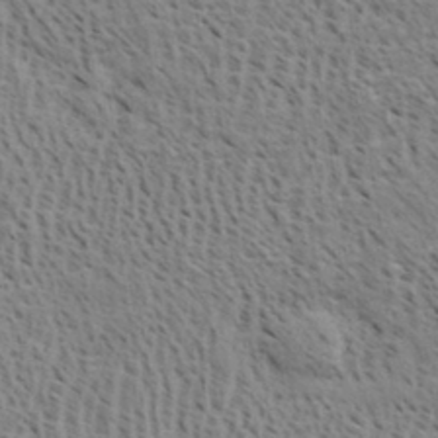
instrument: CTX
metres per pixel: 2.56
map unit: eHh
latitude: 34.1388
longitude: -141.0080
